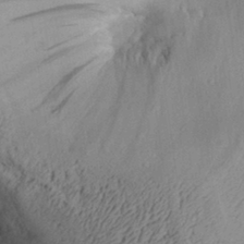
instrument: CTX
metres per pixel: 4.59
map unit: Aa
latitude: 30.3279
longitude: -133.8961
